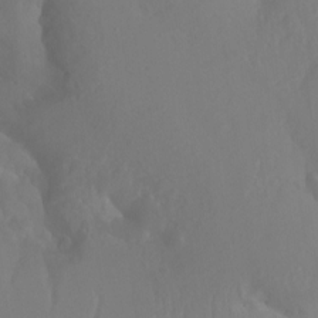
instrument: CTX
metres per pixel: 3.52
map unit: Aa
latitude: -13.1242
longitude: -67.7638
